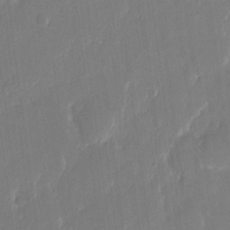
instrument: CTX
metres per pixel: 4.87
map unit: eHh
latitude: 13.0270
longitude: -70.7624
